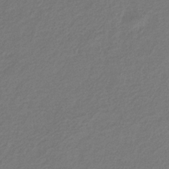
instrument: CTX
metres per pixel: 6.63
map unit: eHb
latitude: -30.9919
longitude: 71.1620
